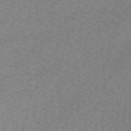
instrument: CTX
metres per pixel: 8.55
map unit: lHb
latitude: -45.2565
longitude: 66.8786
